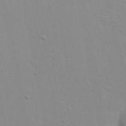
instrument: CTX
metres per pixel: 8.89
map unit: Nhu
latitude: 20.7435
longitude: -73.2915
